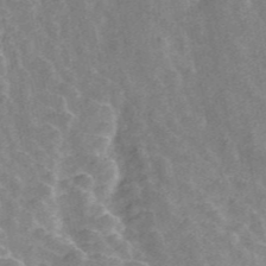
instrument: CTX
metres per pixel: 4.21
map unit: ANa
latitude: 45.8016
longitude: 30.3495
